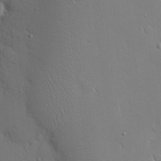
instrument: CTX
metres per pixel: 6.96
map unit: eHh
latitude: 20.3279
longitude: -71.1403
